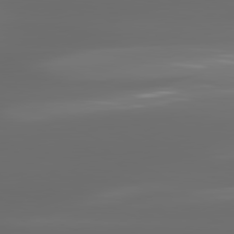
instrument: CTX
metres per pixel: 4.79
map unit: lApd
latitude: 81.0836
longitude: -137.9150
